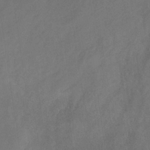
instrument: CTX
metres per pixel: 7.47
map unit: HNb
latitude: -30.7841
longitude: 63.2187
